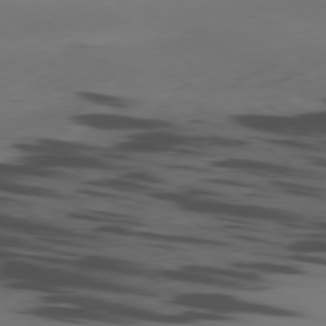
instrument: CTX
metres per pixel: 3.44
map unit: Ap
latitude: -79.4076
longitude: -62.9514
